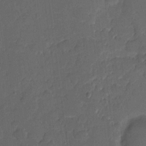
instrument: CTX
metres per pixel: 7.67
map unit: eHh
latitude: 5.5938
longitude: -65.4804
